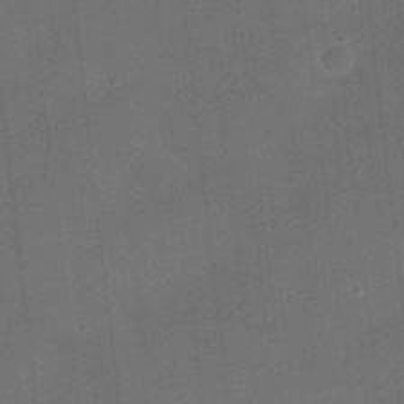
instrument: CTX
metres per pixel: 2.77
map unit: eHh
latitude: 24.2711
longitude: -70.8380
